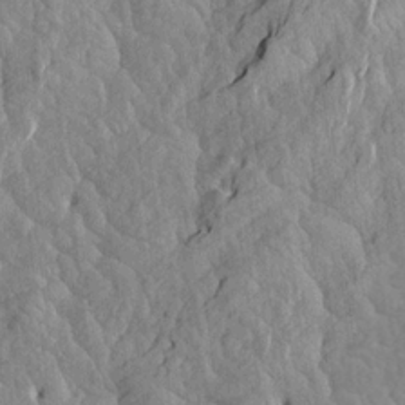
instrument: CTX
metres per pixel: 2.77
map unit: Aa
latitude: 17.9528
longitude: -143.4427
